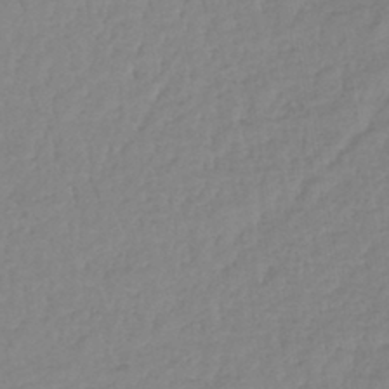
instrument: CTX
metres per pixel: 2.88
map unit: lHb
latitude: -42.5762
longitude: 72.2550
